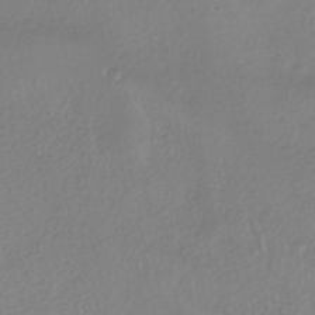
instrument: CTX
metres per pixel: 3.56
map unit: HNhu
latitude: -42.0283
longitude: 97.3510
